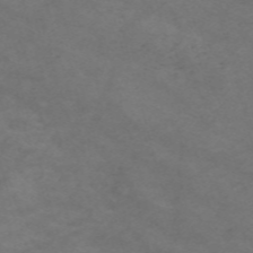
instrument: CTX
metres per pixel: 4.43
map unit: Nve
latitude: -59.0864
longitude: 58.9352
